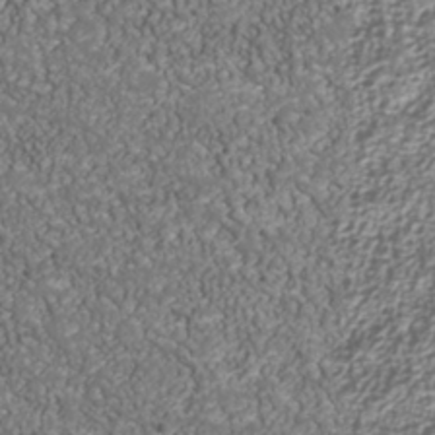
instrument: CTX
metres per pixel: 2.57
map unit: Nhu
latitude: -39.2187
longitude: -85.0648
